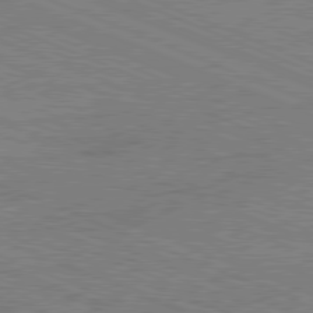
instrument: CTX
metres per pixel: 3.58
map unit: Hpe
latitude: -81.6722
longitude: 17.3132
